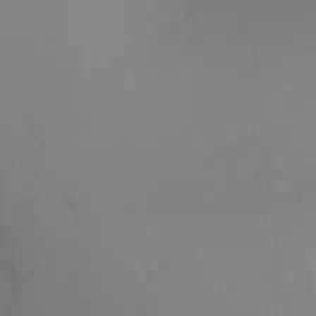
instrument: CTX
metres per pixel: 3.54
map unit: Ht
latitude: -4.3117
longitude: -27.8206
